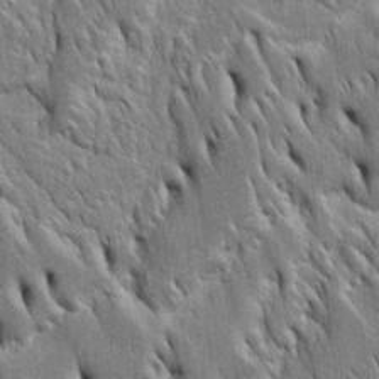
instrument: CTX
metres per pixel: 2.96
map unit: Htu
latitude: -4.3117
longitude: 150.7085
